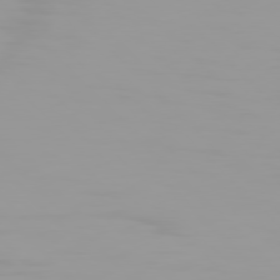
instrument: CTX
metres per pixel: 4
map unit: Hpe
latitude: 77.4615
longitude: -163.8773
